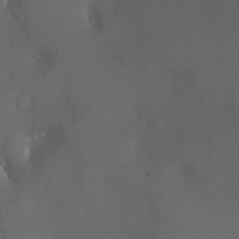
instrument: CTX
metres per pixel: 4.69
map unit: Nhu
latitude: -5.4076
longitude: -87.9717
